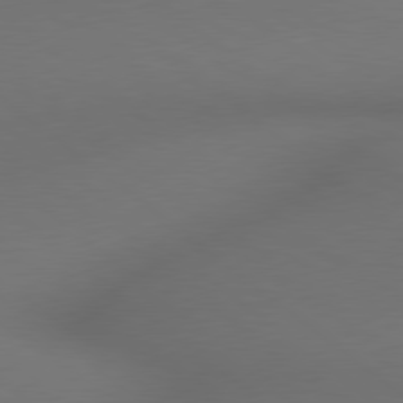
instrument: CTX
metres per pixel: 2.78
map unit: lApd
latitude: 78.8569
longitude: 175.5399
